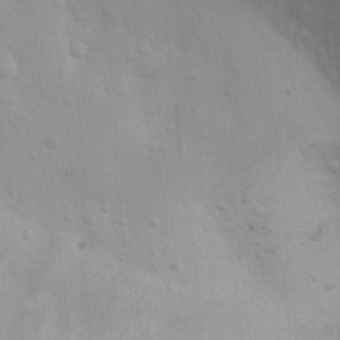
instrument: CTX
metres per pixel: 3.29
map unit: Ht
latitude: 5.4426
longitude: -29.0080
